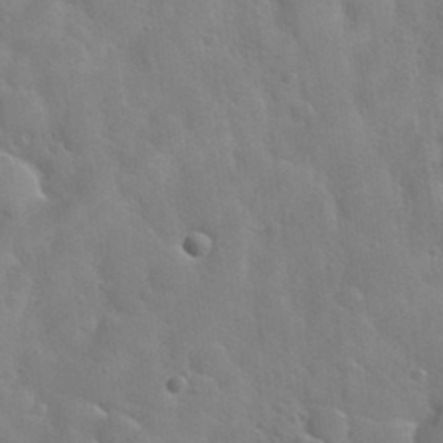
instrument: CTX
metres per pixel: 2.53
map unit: Nhu
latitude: 31.3671
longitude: -53.7828
